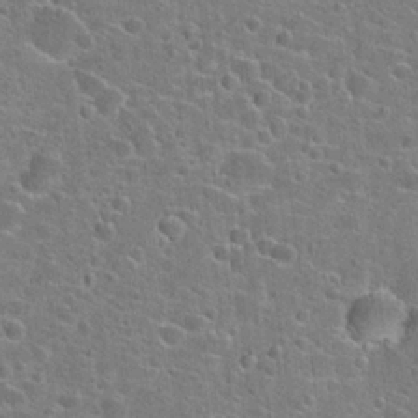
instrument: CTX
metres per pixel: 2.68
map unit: Hto
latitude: 22.7435
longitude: -44.6301
